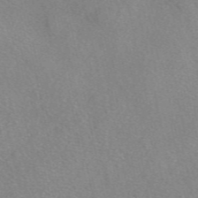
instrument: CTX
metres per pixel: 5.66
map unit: eAb
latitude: 48.4790
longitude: 113.5966
